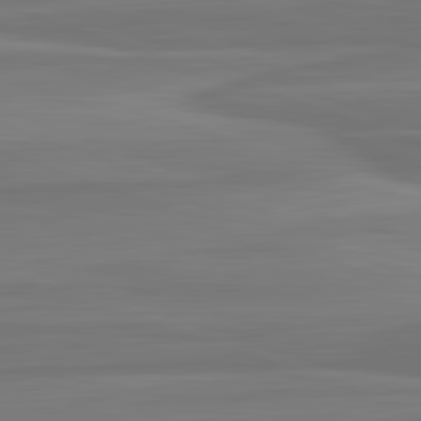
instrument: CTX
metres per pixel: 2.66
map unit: lApd
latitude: 82.6679
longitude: 169.2565
